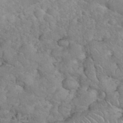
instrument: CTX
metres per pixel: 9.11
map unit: eHh
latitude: 35.9339
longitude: -64.5546
